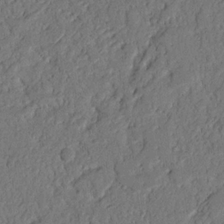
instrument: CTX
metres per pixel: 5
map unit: Nhu
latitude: 21.0837
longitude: -75.1592
